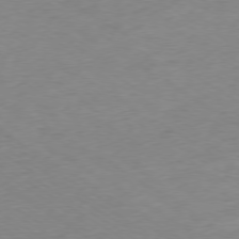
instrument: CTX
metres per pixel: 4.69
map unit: Ap
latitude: -78.5007
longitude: -57.8772
